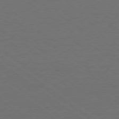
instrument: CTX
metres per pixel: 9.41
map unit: Ap
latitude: -79.2942
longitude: -53.9339
